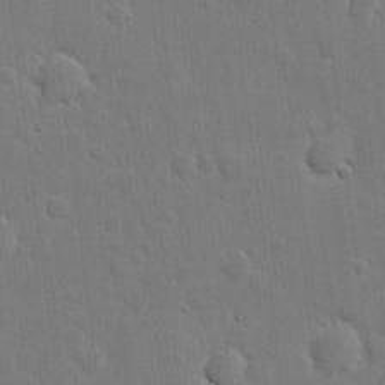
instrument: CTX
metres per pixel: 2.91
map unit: eHh
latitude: 6.1767
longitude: -70.9514
